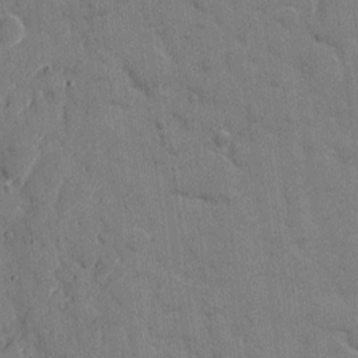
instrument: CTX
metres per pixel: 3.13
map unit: eHh
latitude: 8.1956
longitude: -67.0647
